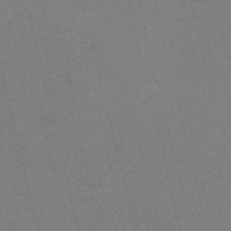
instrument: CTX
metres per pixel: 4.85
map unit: Nve
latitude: -57.1242
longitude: 53.0108
